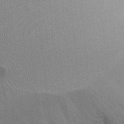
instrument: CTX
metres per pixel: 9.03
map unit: Ht
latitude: -4.3873
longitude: -14.4412
